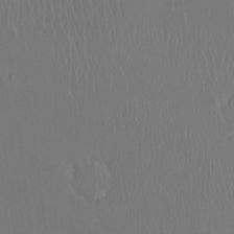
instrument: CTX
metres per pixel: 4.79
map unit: Ht
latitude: -14.9353
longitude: -41.6127
